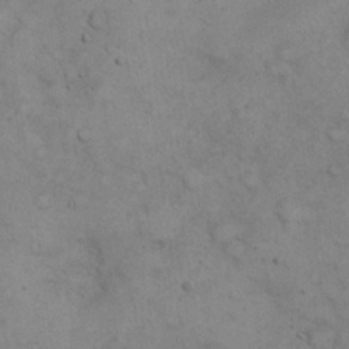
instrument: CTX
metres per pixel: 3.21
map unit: eHh
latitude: 21.7639
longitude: -59.7828
